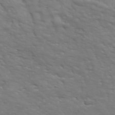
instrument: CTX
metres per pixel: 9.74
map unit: Ave
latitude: 17.8017
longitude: -133.8017
